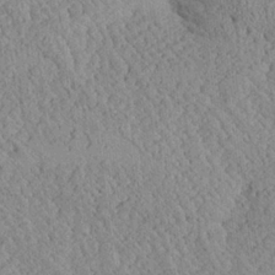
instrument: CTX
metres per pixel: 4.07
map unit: Aa
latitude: 24.3656
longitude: -134.3845
